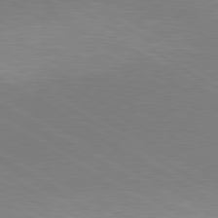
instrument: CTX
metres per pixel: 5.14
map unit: lApd
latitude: 80.1389
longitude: 128.4251
